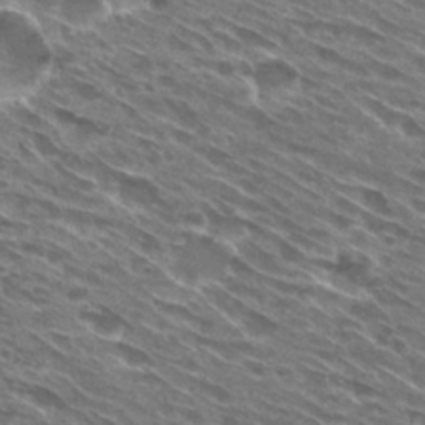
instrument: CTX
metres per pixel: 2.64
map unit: Hto
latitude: 29.0647
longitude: -43.5749
